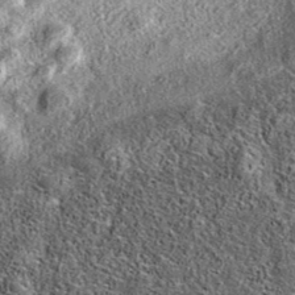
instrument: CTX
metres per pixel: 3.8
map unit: eAb
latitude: 36.5546
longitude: 108.5952
